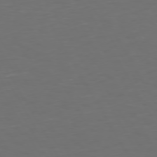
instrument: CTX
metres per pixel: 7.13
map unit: Hpe
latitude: 72.0255
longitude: -126.2523
